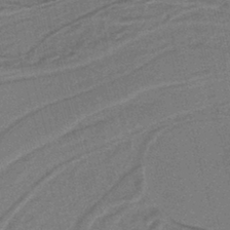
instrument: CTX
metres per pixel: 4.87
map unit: HNb
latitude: -38.7652
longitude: 54.4629
